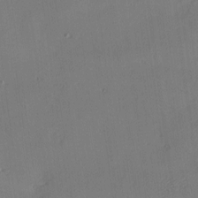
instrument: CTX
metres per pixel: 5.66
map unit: Nhu
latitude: 0.2711
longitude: -77.0647
